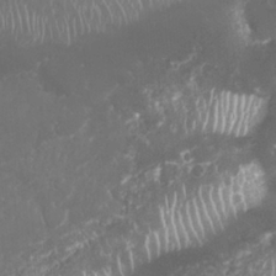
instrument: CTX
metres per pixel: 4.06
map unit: Nhu
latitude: 26.3278
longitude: -61.3670
